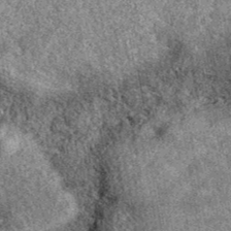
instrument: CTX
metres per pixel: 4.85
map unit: eAb
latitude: 38.8002
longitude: 108.6707
